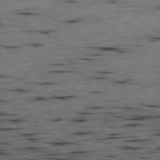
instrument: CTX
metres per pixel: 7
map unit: Hpe
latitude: -79.0108
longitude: 13.7100
